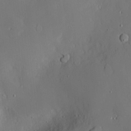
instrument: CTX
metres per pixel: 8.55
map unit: Nve
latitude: -9.0297
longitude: 175.8800
